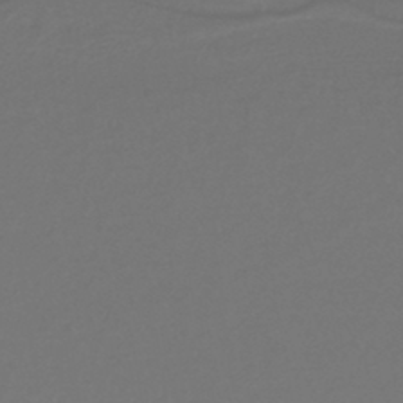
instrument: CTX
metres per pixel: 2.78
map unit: lHb
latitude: -42.8596
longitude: 52.5573
